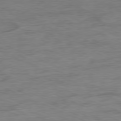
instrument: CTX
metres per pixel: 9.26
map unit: Ap
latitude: -80.3495
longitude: -91.7072
